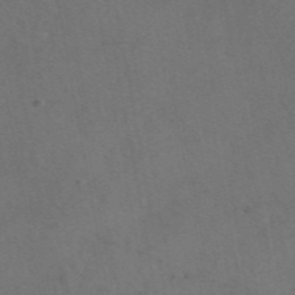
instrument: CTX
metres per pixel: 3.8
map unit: eAb
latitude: 46.6491
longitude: 114.4440
